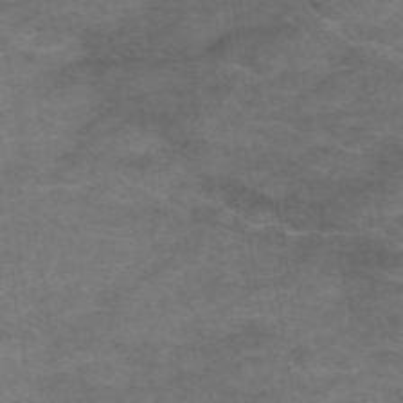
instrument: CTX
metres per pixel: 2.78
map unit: eAb
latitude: 47.0270
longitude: 102.3117
